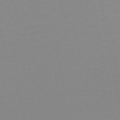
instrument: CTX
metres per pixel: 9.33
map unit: lHb
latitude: -44.7652
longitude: 56.1983
